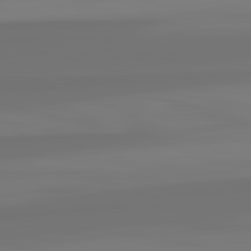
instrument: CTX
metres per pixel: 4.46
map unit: lApd
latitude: 82.4034
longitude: -178.0255
